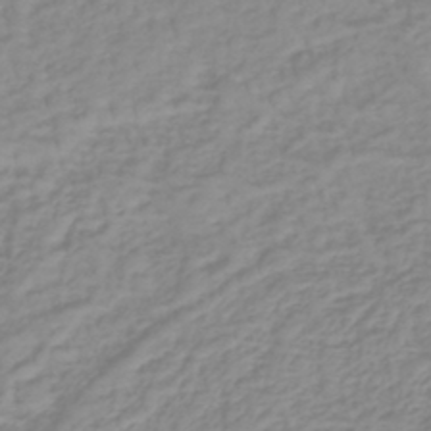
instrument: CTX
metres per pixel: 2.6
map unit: lHb
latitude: -40.1606
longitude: 72.1794
